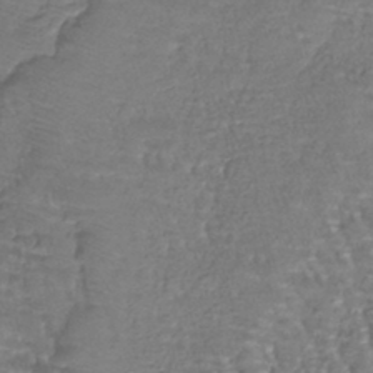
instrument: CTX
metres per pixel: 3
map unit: lHb
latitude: -42.0472
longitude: 64.8786
